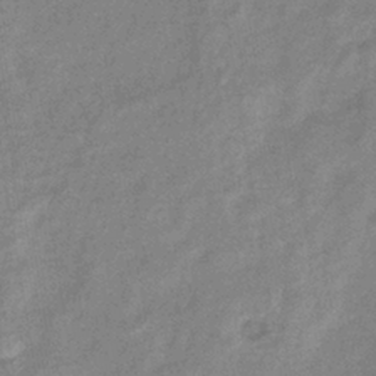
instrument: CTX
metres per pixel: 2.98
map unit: eHb
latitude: -40.0472
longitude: 80.1795
